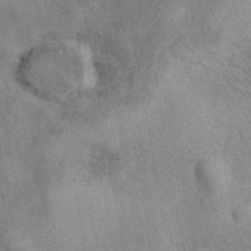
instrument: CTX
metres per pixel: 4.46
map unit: eAb
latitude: 40.0822
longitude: 106.8786
